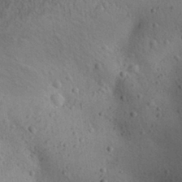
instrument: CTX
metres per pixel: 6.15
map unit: Aa
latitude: 29.8583
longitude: -145.1403
